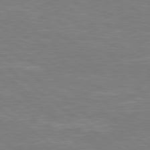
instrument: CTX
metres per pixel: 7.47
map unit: Hpe
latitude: 78.7813
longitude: -126.6491
